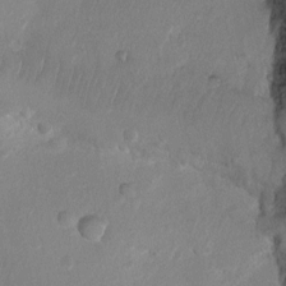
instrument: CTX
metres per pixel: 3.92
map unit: Ht
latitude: -2.3684
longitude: -29.5182
